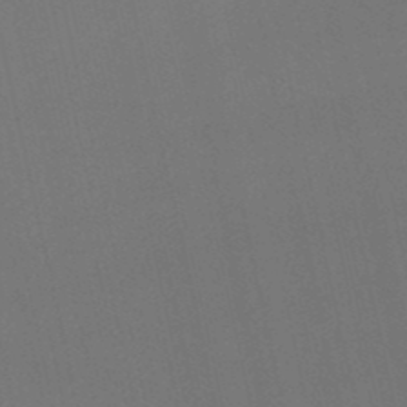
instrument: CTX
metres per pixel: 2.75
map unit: lHb
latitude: -48.4629
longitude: 63.5777
